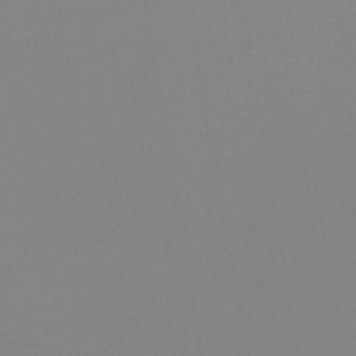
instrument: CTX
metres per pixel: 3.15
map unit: lHb
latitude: -44.0850
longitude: 66.1228
